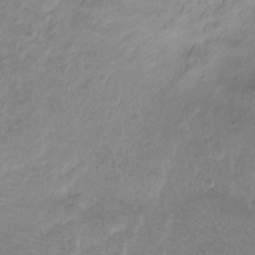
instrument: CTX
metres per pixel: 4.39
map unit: Ht
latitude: -9.6344
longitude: -39.0269
